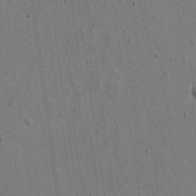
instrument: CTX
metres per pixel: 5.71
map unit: eHh
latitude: 15.7072
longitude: -68.6680
